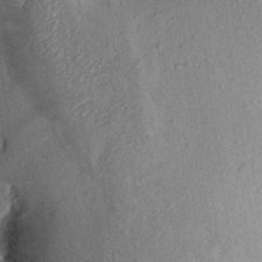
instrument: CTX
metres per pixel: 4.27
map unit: Aa
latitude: 16.2334
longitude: -145.5560
